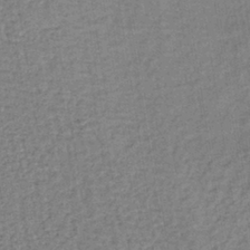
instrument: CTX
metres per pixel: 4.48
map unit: lHb
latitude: -39.0109
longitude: 62.4251
